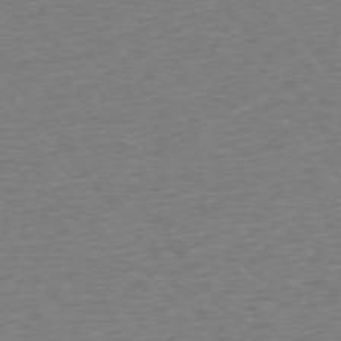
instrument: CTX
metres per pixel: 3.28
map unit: Ap
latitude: -75.2943
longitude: -89.2726
